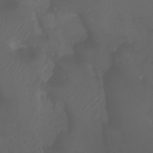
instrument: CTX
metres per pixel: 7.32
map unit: Ht
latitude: -7.1809
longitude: -31.8962
